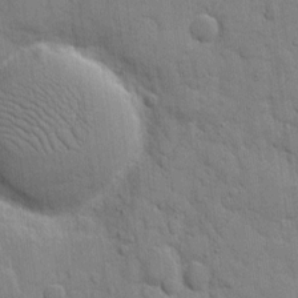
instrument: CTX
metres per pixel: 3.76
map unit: eHh
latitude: 8.5357
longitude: -66.7624
